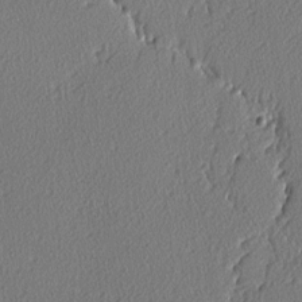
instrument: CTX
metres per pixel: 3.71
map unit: lAvf
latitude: -3.4832
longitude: -109.0647
